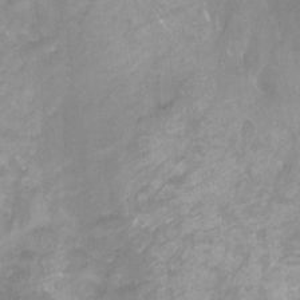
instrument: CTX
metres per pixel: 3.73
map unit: Hto
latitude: -11.1053
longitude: -40.1766
